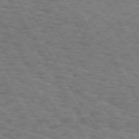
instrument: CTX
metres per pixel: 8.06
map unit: Hpe
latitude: 73.0081
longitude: -129.7072
